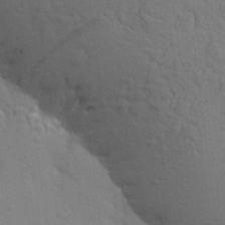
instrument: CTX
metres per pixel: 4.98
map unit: Aa
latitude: 24.5356
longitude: -148.5735
